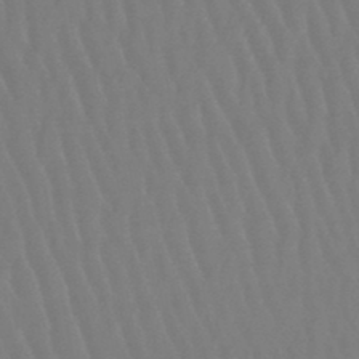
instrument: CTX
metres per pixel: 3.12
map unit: lHb
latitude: -47.4643
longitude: 62.1039
